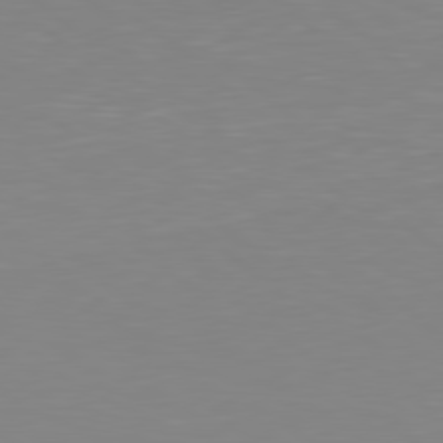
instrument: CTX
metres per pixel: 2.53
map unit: Hpe
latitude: 78.8758
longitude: -172.1199
